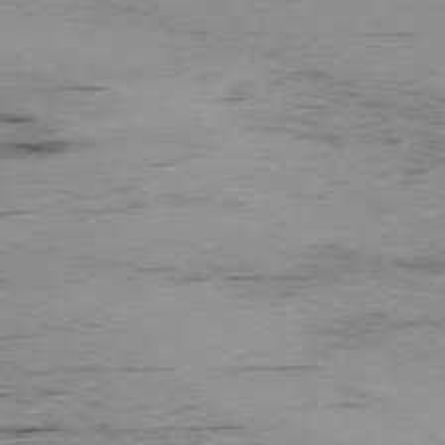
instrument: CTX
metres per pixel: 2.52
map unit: Hpe
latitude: -78.2928
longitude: 12.7274
